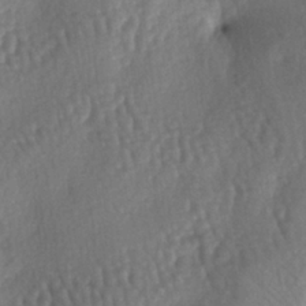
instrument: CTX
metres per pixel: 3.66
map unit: lAa
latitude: -5.7288
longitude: -126.6491
